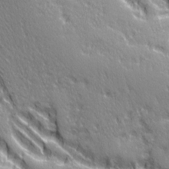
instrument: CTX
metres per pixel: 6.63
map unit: Ave
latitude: 21.2159
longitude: -135.6505
